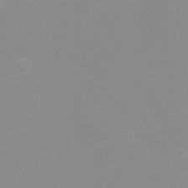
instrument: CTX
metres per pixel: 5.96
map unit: eHh
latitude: -4.2361
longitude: -76.4601
